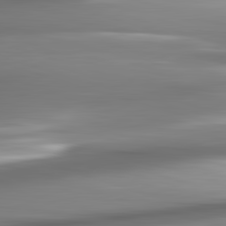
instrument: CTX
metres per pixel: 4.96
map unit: lApd
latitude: 82.6868
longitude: -142.0633
